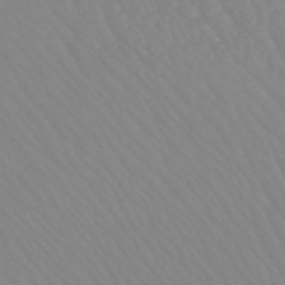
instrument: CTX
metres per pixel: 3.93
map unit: eHb
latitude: -45.4832
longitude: 84.6140
